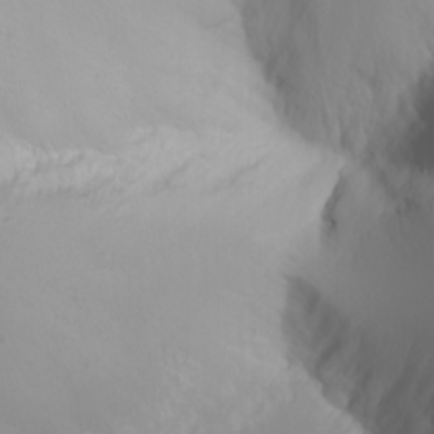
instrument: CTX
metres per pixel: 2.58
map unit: Nhu
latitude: -7.0675
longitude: -88.7247
